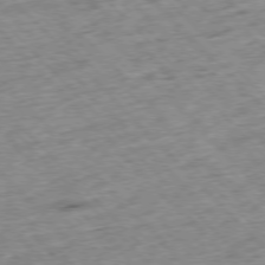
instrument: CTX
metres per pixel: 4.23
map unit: Hpe
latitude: -77.1431
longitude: -15.9906
